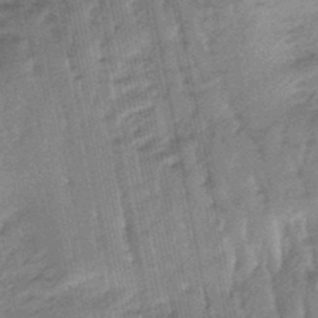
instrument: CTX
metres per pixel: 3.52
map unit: lHb
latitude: -47.9745
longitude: 78.5762
